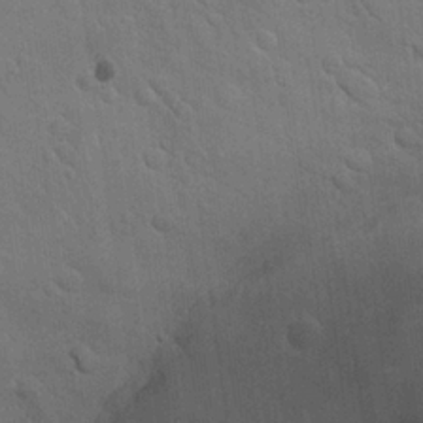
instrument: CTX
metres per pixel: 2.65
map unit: Hto
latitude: 21.4049
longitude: -54.3089
